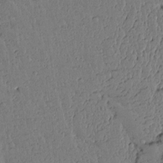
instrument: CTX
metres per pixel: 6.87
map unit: lAvf
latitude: 14.4601
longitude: -127.5182
